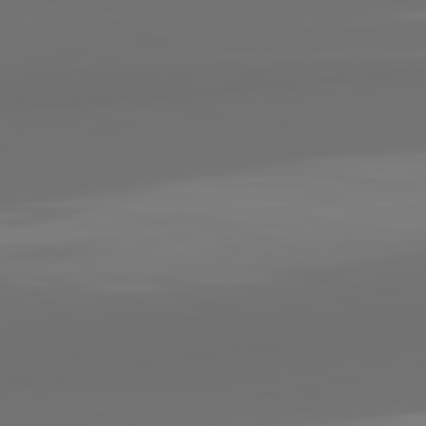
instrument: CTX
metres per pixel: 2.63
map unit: lApd
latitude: 82.1577
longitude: 163.8800
